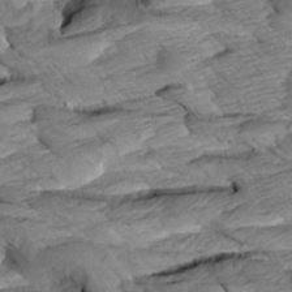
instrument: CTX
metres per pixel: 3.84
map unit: Aa
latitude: 8.2334
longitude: -133.7261
